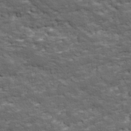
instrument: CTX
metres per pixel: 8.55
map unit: Ave
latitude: 17.9339
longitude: -135.8583
